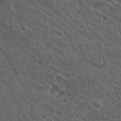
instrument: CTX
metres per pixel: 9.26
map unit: Nhu
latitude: 26.8002
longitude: -51.0458
